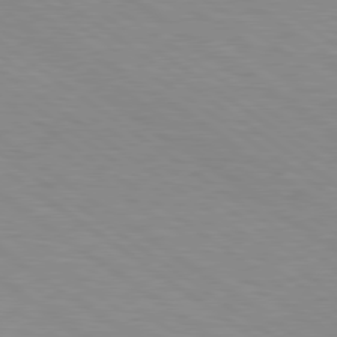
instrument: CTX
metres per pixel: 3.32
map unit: Hpe
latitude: 78.9514
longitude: -122.6868
